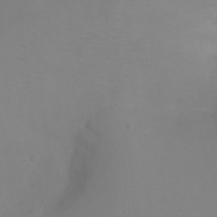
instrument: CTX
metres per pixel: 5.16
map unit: Ht
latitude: -4.5196
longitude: -28.0255
